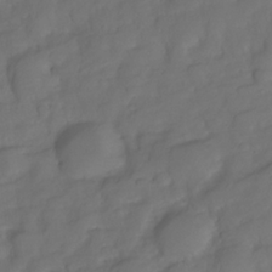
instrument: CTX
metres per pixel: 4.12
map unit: Nhe
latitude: -34.1228
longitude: -143.2348
